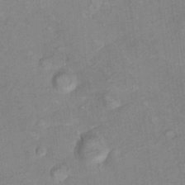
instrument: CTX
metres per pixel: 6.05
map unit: Hto
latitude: 7.2537
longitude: -36.8947
